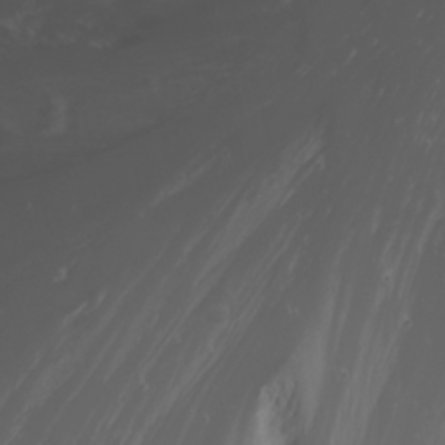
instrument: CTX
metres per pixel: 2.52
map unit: Nhu
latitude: -0.7086
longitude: -80.7435
